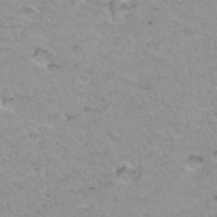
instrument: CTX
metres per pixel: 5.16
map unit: Hto
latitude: 34.8947
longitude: -48.5735
